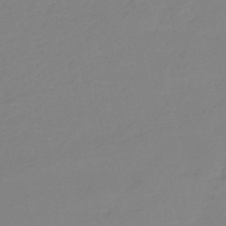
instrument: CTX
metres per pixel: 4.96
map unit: eHb
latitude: -46.3684
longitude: 85.9745
